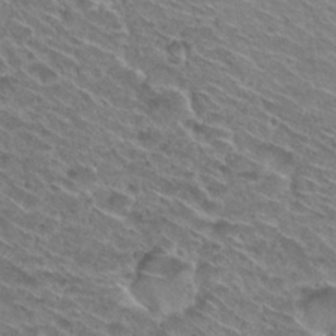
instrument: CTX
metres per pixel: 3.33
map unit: Nhu
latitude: 29.9339
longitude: -49.1214
